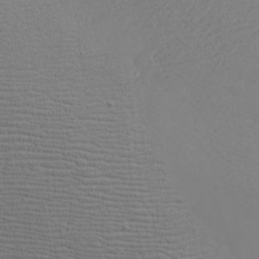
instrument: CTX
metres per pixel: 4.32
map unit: eHh
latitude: -7.7855
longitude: -70.6490
